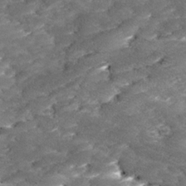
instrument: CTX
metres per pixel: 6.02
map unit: Ave
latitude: 17.3482
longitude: -136.3468
